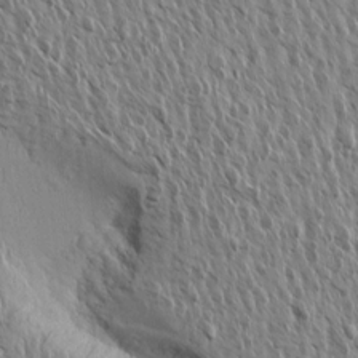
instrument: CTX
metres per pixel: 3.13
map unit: Aa
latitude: 13.9528
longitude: -141.4804
